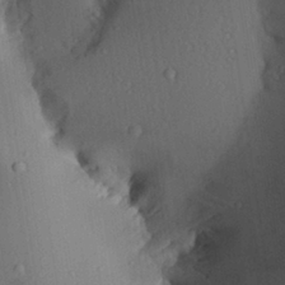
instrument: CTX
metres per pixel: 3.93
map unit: Aa
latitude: 25.7260
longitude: -136.3468
